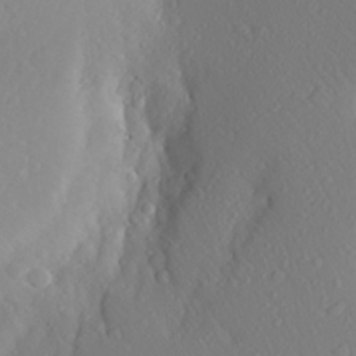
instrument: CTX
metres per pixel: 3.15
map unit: Aa
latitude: 26.5735
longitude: -146.9136
